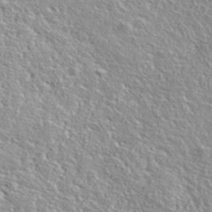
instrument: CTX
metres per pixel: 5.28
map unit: ANa
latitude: 36.8002
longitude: 14.5763
